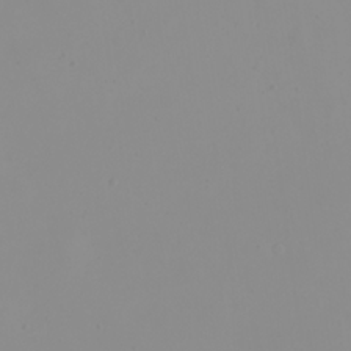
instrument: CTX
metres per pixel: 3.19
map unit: eHh
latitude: 23.8394
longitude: -64.8569
